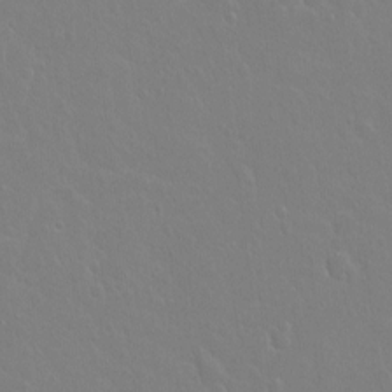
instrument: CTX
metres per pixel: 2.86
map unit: Hto
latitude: -3.7099
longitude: -35.4048
